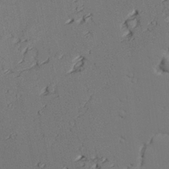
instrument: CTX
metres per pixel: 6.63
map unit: lAvf
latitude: 26.7813
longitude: -110.2712
